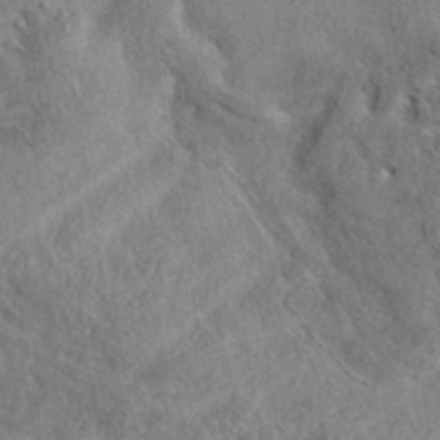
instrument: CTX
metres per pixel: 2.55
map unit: eAb
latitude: 38.8191
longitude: 112.2173
